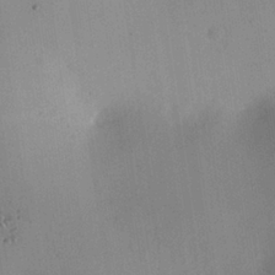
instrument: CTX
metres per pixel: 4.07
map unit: Nhu
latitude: 26.0633
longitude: -69.2726
